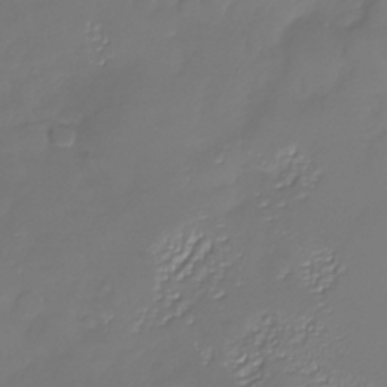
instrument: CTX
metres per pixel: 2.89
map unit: Nhu
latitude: -26.5384
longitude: -58.2145
